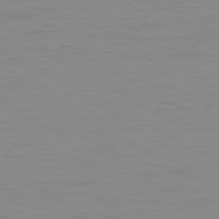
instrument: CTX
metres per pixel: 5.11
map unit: Ap
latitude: -80.5763
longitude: -51.5560
